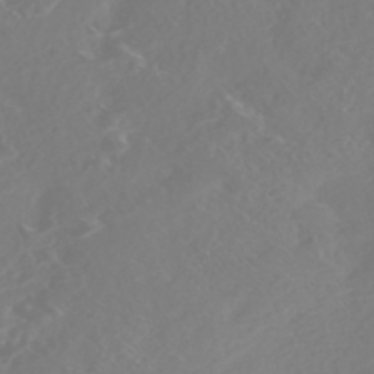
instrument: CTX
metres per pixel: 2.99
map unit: Nhe
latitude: -46.5384
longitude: -171.5371
